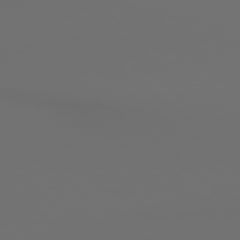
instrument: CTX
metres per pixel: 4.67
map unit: lApd
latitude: 79.1592
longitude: 177.5399
